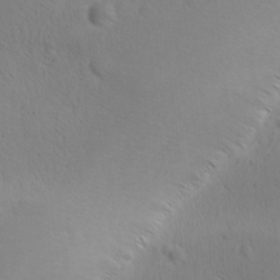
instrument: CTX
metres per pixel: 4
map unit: Ave
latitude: -8.3873
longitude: -121.4994
